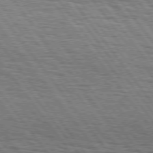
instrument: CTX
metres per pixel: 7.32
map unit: Hpe
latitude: 74.9703
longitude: -152.8758
